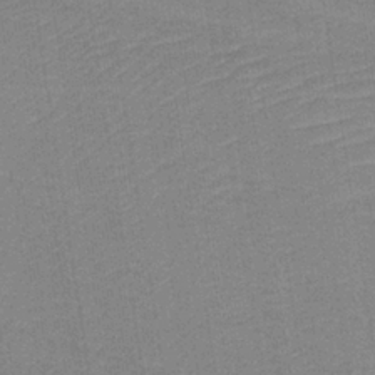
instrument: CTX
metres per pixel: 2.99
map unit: lHb
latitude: -34.8597
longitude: 65.6344
